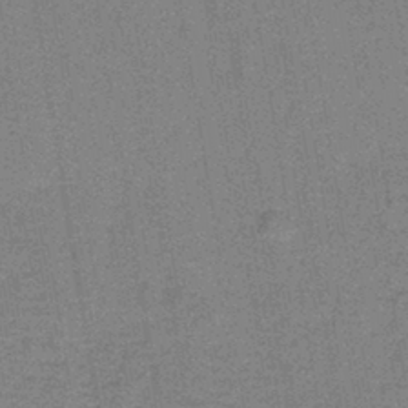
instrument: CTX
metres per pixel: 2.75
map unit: lHb
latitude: -41.3887
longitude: 57.6722
